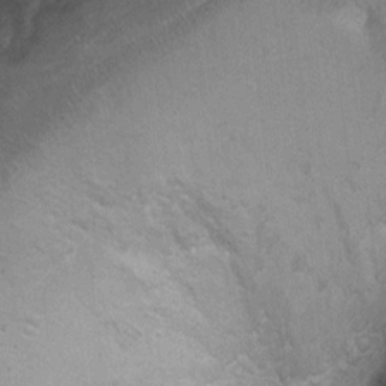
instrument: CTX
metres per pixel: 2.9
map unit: Ht
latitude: 4.1578
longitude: -28.4223
